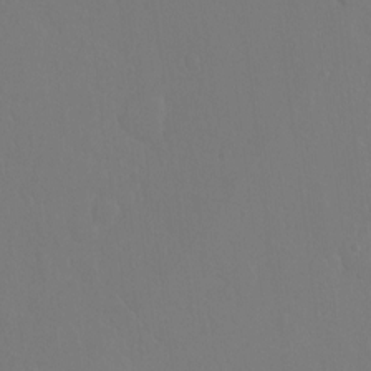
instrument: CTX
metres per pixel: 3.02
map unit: Hto
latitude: -10.6708
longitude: -37.4805
